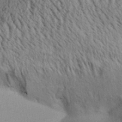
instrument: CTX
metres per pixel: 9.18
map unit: Aa
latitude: 30.8569
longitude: -137.3671
